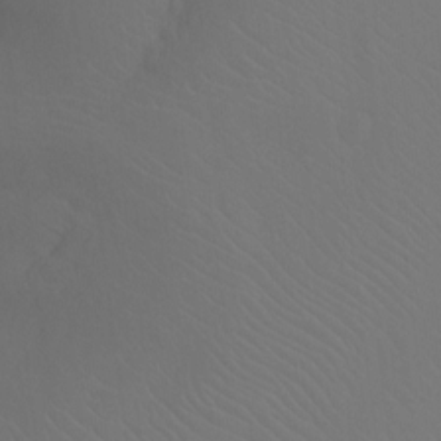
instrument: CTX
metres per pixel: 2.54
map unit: Ht
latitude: -8.7652
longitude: -32.4979
